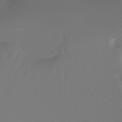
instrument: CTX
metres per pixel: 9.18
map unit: Ht
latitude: -15.8234
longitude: -49.3860
